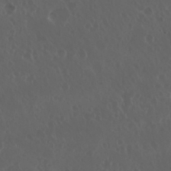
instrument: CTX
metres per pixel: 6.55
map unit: Nhu
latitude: 30.0822
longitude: -58.9325
